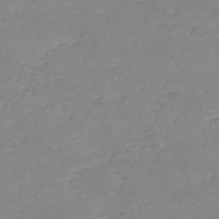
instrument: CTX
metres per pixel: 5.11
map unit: eHh
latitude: -52.7652
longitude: -24.7057
